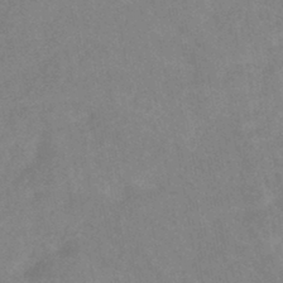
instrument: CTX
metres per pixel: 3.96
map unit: HNhu
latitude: -44.8786
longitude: 91.8234
